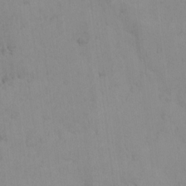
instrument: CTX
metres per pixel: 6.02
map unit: Nhu
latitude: 16.4034
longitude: -33.1403
